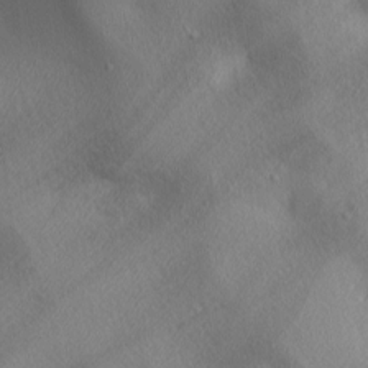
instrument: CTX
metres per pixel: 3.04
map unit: lAa
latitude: 3.2915
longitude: -116.8947
